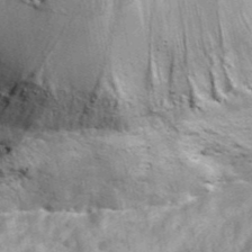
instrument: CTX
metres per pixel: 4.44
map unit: eHh
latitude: 38.8758
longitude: -56.3845
